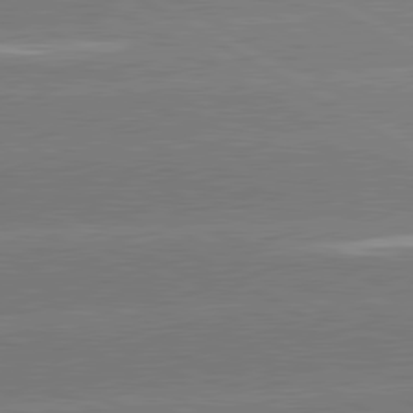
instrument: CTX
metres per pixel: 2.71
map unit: lApd
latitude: 80.7624
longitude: -152.1389
